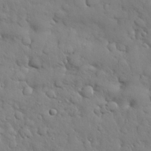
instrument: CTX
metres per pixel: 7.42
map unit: Nhu
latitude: 28.8758
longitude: -68.8191
